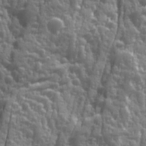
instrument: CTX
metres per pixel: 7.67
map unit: Ave
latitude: 12.2145
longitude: -103.8394
